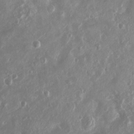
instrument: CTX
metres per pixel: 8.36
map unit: eHh
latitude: -3.9367
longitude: -75.0081
